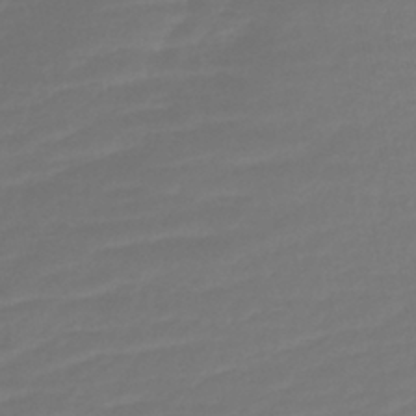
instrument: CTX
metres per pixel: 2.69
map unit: lHb
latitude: -41.6911
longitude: 76.6518
